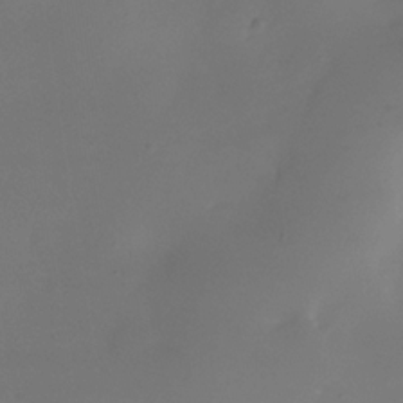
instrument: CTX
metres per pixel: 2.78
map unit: Nhe
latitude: -35.6155
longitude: -117.6883
